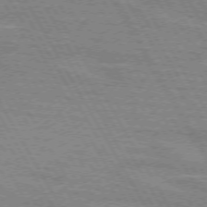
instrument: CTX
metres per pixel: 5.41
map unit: lApd
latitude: 72.1200
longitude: -55.6127
